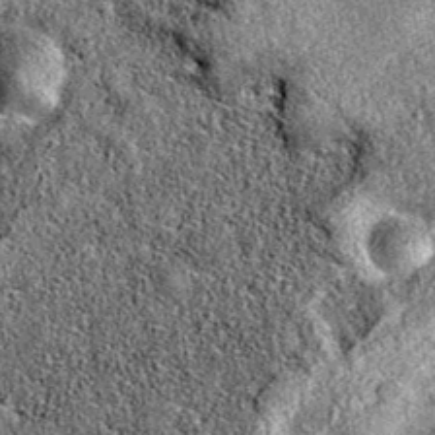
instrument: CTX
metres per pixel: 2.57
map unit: eAb
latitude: 36.4979
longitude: 111.1998
